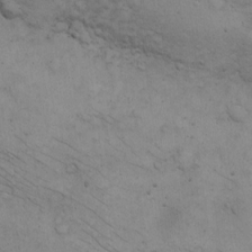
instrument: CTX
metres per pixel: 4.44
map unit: eHh
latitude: -8.7652
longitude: -68.7057
